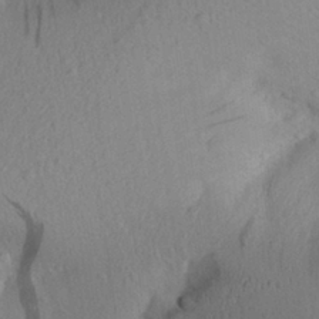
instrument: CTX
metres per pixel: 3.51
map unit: Aa
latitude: 28.5734
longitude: -145.1025
